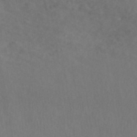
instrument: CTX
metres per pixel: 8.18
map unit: ANa
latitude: 45.3670
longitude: 21.0675
